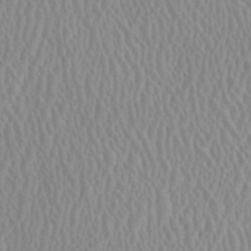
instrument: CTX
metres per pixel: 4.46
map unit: HNhu
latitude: 0.6112
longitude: -0.1200
